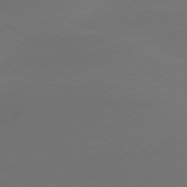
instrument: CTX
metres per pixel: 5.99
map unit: lApd
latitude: 78.7813
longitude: -51.8583
